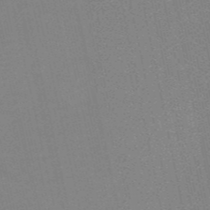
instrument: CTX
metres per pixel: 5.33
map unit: HNb
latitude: -52.4629
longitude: -47.9528
